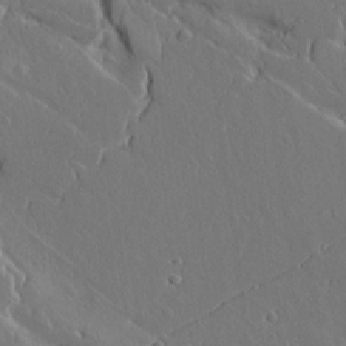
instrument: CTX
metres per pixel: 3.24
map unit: lAvf
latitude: 15.8017
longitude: -129.1592
